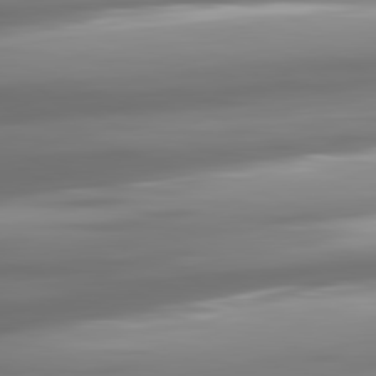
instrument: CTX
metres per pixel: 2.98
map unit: lApd
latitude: 81.1970
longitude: -139.4237
